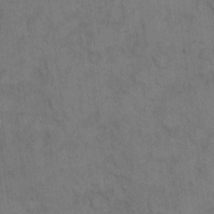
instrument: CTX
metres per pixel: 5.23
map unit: eHh
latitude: 14.3279
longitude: -62.6680
